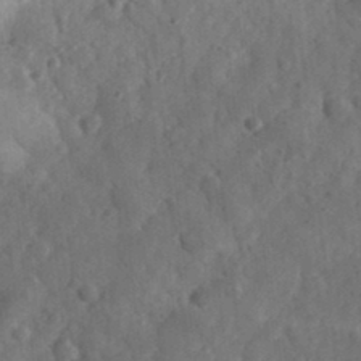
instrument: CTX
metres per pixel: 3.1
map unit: eHh
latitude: 33.0647
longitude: -69.7639
